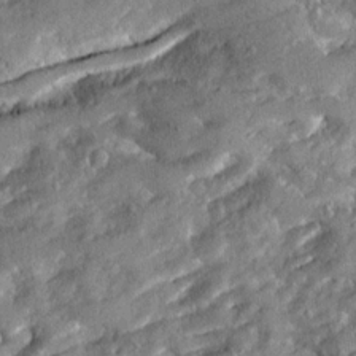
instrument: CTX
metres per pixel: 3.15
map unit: Ave
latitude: 19.0458
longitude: -129.6316
